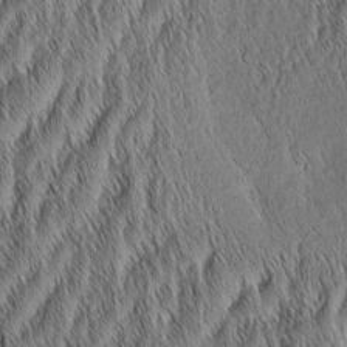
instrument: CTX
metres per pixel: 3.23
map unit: Aa
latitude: 6.5357
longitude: -130.2901
